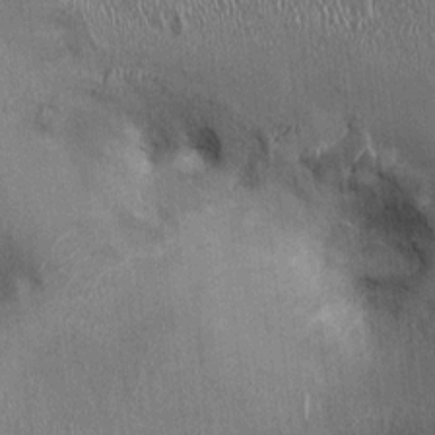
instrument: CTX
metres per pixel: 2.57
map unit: Ht
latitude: -1.1432
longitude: -13.8395
